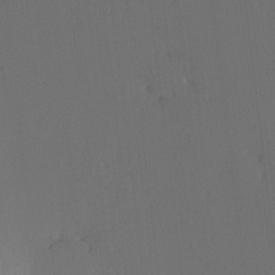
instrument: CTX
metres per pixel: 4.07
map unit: Nhu
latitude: -1.1998
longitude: -73.8962
